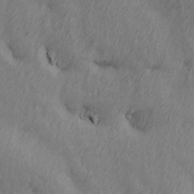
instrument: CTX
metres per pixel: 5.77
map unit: Ave
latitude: 13.6505
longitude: -106.0822
